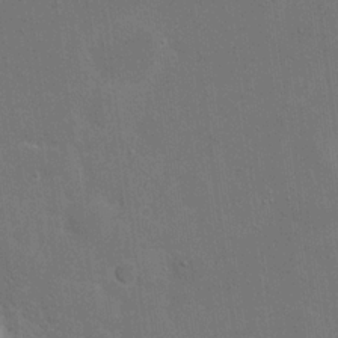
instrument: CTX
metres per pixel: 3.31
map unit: eHh
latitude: 20.0444
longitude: -66.4979
